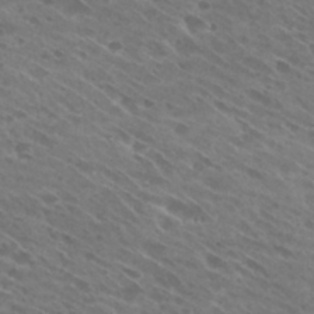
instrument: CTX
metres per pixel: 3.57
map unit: Hto
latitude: 29.1025
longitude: -44.1766
